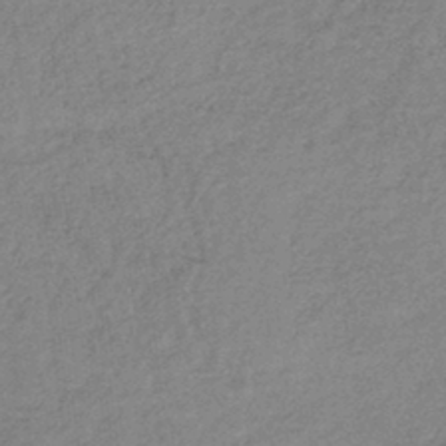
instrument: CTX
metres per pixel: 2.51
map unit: lHb
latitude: -42.1794
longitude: 66.5196
